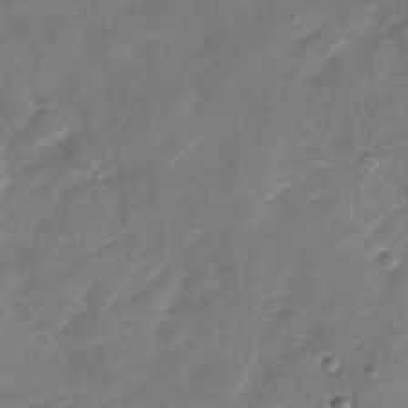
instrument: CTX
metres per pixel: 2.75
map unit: Nhu
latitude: -28.8219
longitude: -74.0255
